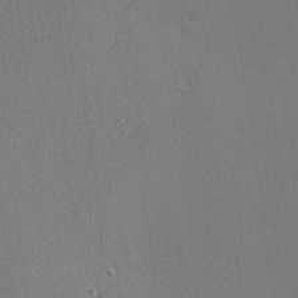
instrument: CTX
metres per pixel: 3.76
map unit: Nhu
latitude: 0.7435
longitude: -77.0080
